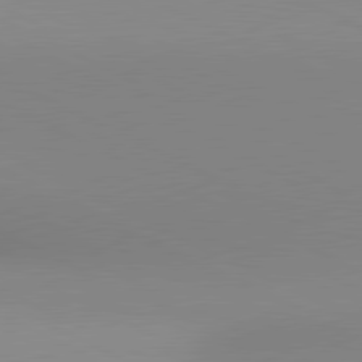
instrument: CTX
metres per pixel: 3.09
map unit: lApd
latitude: 80.8191
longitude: 143.7288
